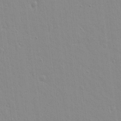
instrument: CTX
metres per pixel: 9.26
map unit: lAvf
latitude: 16.6679
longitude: -128.3656
